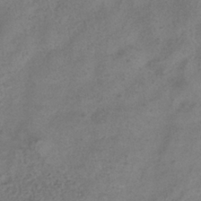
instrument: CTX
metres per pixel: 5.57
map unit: ANa
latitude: -38.7085
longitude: 96.6330
